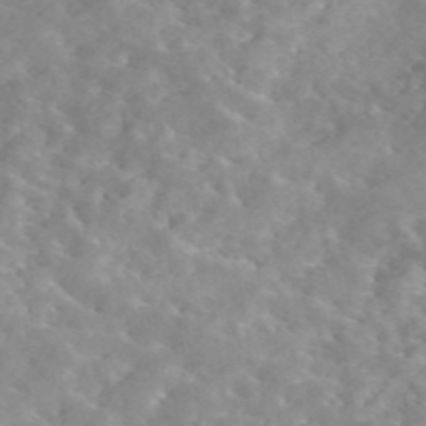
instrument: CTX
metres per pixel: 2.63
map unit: eAb
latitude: 44.9702
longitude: 126.6896
